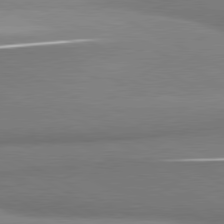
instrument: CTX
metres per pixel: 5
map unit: lApd
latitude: 80.4790
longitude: 167.6155
